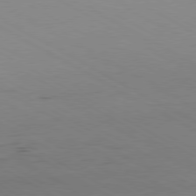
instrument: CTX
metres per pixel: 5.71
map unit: Hpe
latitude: -80.8786
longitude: 13.3510
